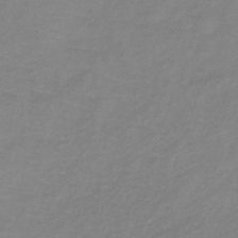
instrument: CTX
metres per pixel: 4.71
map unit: lHb
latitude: -38.3118
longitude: 72.1228
